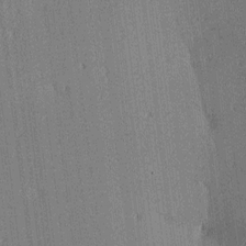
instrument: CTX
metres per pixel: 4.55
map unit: lAa
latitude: 11.4616
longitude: -108.9324
